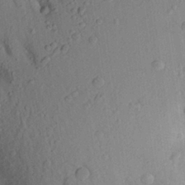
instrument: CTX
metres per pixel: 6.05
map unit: Aa
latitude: 25.0836
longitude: -150.3467
